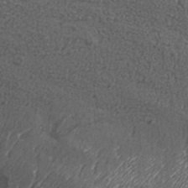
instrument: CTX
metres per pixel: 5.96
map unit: Aa
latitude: 32.8758
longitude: -134.6490
